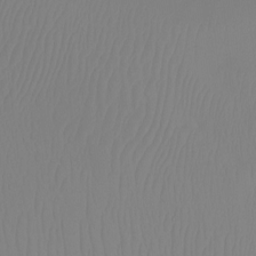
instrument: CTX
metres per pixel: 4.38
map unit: Htu
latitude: -12.5007
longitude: -47.6127
